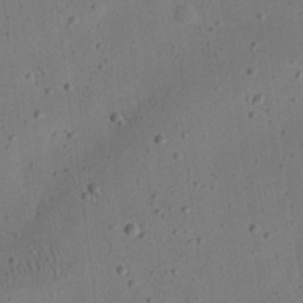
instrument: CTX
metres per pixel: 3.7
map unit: eHh
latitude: 24.1955
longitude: -68.9325
